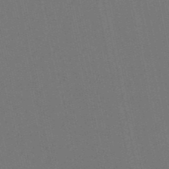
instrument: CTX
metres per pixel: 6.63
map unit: eHb
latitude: -50.8030
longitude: 69.5399
